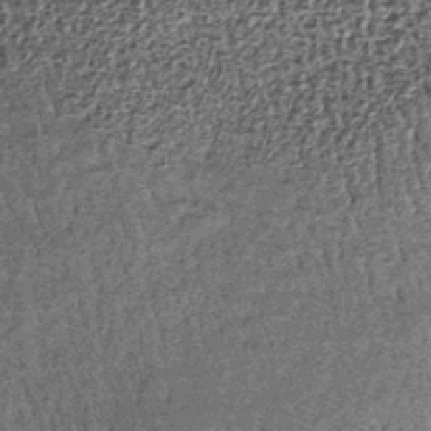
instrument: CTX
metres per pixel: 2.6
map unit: lHb
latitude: -38.4062
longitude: 66.3873
